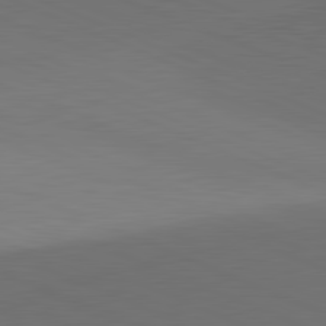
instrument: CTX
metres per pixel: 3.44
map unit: lApd
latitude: 81.7261
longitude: 136.3684
